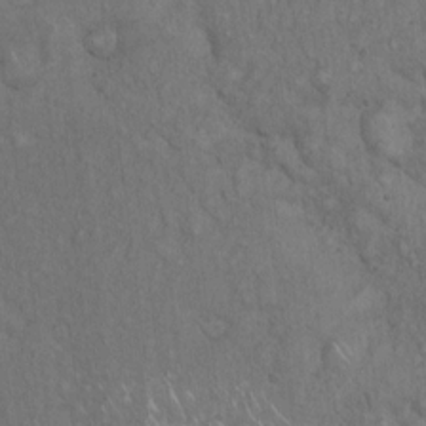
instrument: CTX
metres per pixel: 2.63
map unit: Hto
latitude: 15.3293
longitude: -56.4601
